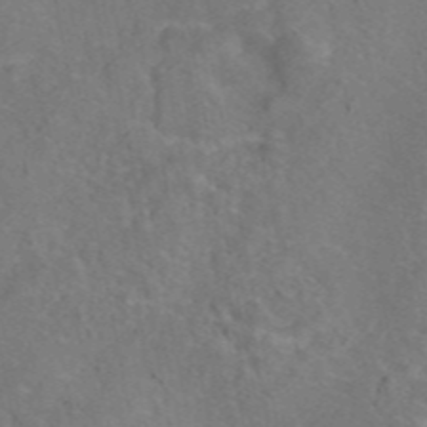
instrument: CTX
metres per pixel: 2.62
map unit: eAb
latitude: 45.9339
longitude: 107.6533
